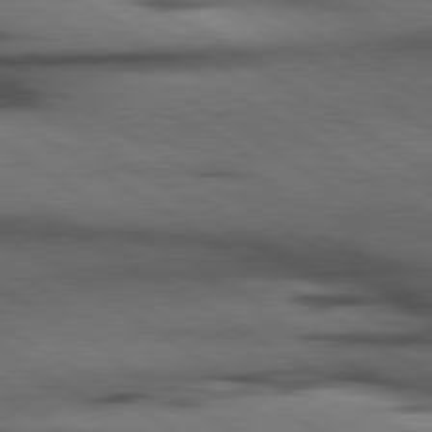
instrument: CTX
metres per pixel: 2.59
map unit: lApd
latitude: 79.8206
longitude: 168.3684
